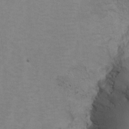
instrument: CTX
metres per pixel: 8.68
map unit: Ht
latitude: 9.0836
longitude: -32.4979
